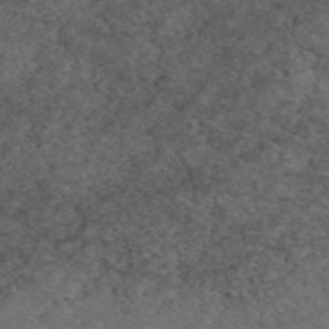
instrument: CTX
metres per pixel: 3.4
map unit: eAb
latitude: 48.4979
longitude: 107.6911
